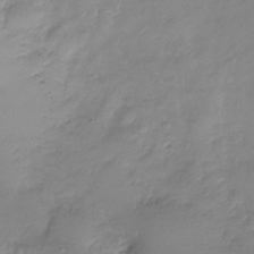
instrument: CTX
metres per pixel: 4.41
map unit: Nhu
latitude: -28.0472
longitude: -58.9892
